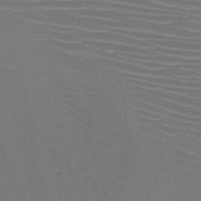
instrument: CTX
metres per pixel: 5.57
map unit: HNb
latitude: -47.1431
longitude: -42.2712
